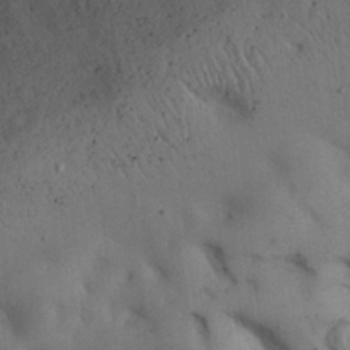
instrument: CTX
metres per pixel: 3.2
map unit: Nhu
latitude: 26.5924
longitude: -71.0836
